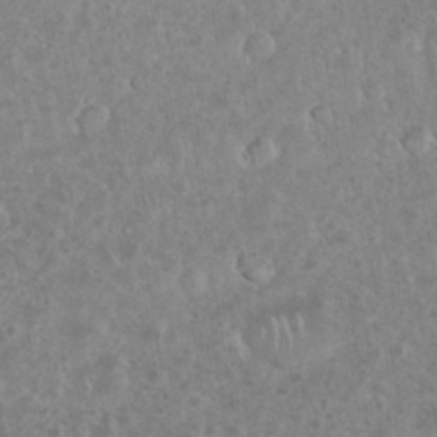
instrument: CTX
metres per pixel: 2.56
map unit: eHh
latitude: 34.5734
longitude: -62.0255
